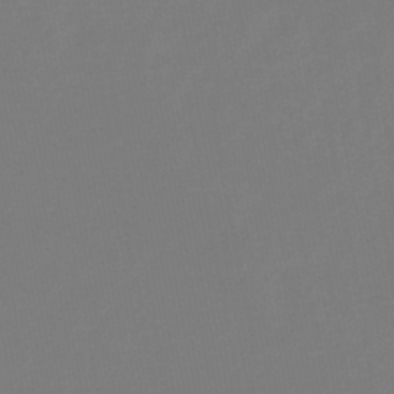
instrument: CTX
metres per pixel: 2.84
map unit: HNb
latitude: -47.1053
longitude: 57.1809
